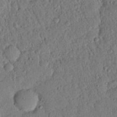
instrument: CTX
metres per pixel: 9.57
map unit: Nhu
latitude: 21.1026
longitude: -78.1956
